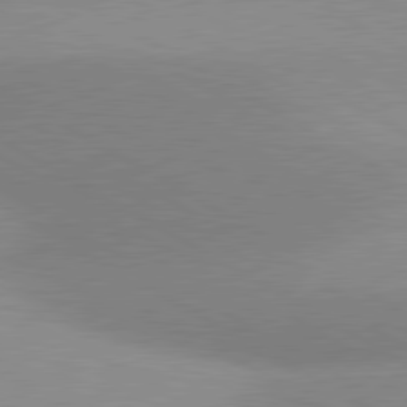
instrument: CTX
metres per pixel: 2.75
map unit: lApd
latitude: 80.5924
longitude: 125.8422
